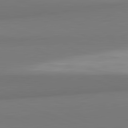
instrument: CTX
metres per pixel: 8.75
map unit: lApd
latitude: 82.2900
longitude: 170.7652
